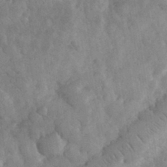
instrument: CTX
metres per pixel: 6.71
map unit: eHh
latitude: 32.2523
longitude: -68.9892
